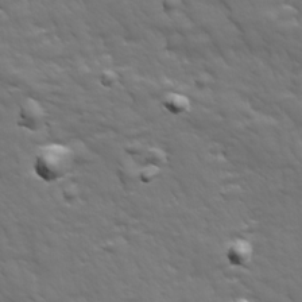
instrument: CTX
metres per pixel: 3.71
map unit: Ave
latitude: 18.8380
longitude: -133.8394
